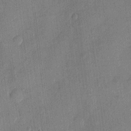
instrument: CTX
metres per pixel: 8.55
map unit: eHh
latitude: 4.6868
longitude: -74.8191
